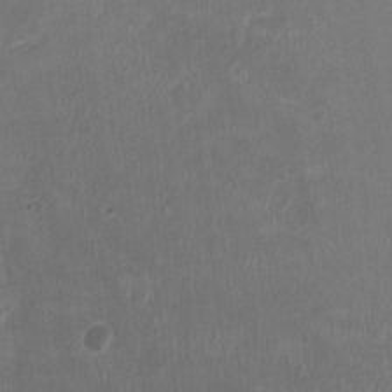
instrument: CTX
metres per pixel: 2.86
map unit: Ht
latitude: -2.0283
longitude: -20.3090
